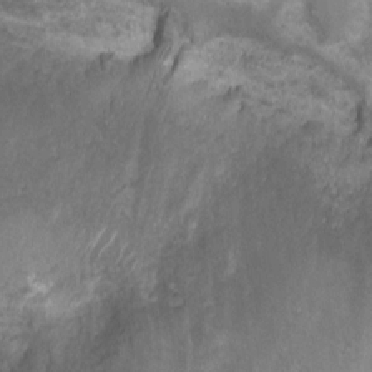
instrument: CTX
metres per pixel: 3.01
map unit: Ht
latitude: 3.4804
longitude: -19.4426
